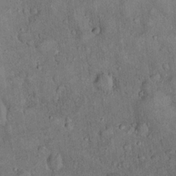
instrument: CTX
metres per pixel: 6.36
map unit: eHh
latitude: 19.2915
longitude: -60.6679
